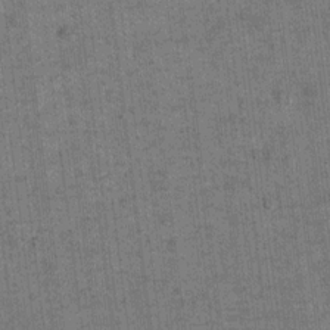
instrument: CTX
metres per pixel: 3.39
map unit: Hto
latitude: 11.2537
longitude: -36.5357
